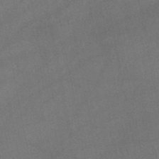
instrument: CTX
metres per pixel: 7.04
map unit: lHb
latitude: -47.2754
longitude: 62.4818
